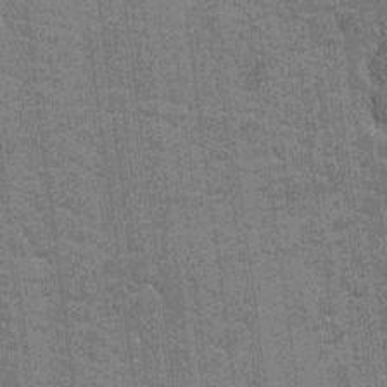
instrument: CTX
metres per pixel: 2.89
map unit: Hto
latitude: 20.3279
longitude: -48.3656
